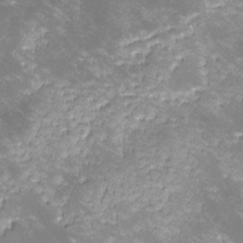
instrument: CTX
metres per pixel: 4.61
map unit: lHvf
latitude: -14.8408
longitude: -101.0836
